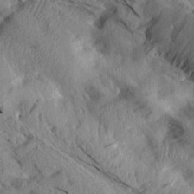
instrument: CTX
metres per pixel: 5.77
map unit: Aa
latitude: 14.6113
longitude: -146.9325
